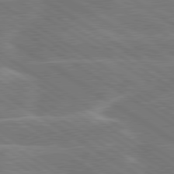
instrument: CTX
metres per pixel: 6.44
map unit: lApd
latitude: 79.7261
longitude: -130.8002
